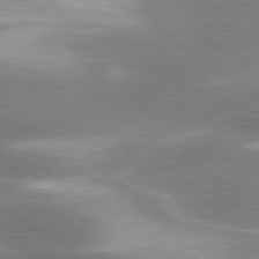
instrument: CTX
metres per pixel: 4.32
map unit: lApd
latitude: 80.2900
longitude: -119.8205
